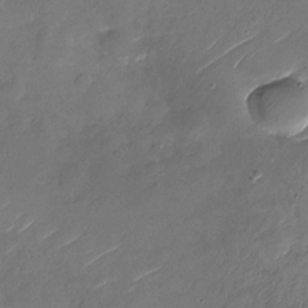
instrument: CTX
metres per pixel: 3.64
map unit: Nhu
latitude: -27.4643
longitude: -73.7261
